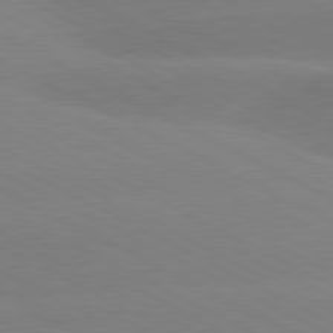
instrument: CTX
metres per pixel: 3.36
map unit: lApd
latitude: 80.9325
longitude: -154.1578
